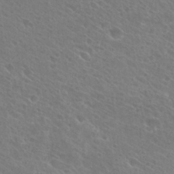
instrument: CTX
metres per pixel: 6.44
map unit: Hto
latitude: 27.2348
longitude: -40.0444
